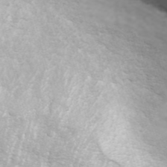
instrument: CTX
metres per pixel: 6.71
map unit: ANa
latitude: 44.1200
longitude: 21.8233
